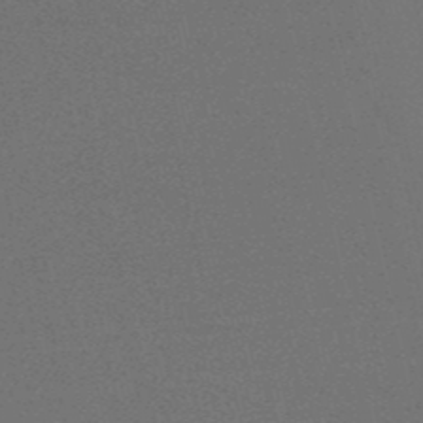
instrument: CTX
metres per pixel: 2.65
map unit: HNb
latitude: -49.6533
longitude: -52.1389
